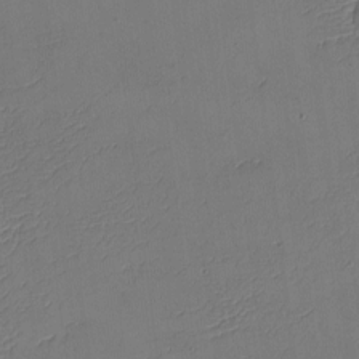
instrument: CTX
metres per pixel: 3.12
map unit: eHh
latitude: -4.4818
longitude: -79.2726
